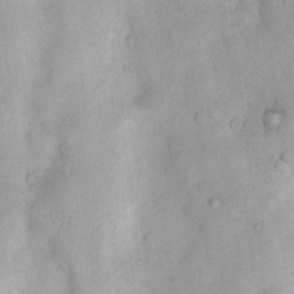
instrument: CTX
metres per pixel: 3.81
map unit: Nhu
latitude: 7.9906
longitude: -23.0080
